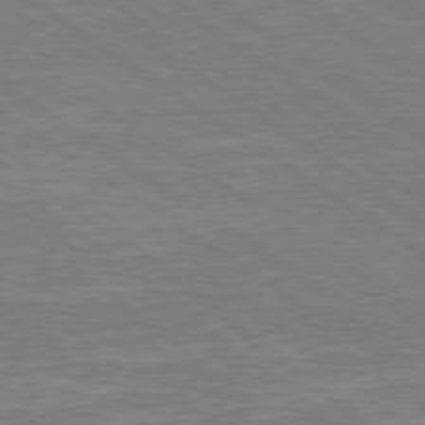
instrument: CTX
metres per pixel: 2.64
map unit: Hpe
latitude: 79.1592
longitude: -125.5938
